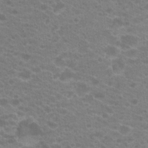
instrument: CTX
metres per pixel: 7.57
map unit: Hto
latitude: 20.3279
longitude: -37.5560
